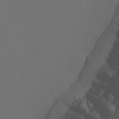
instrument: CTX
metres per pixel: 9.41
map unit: Nhu
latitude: -7.9556
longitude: -84.9514
